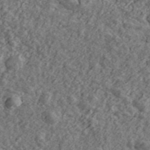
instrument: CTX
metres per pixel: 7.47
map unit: Ave
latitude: 43.3860
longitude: -111.2348
